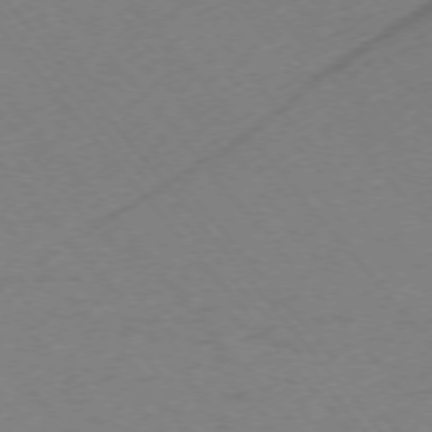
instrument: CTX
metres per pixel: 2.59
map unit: Ap
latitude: -75.5211
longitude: -70.3467
